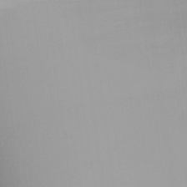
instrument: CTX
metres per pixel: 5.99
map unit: Aa
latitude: 25.1970
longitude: -127.8772
